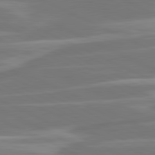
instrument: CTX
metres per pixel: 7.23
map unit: lApd
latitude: 81.2537
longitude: -130.3846
